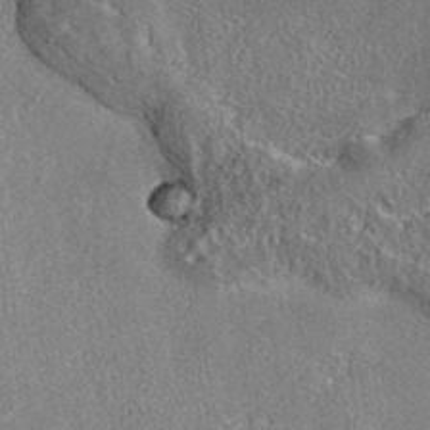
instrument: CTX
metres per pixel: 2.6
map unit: eAb
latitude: 37.2915
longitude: 113.1809
